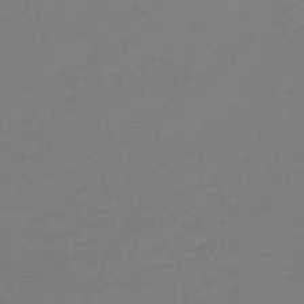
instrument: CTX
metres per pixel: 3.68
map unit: lHb
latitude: -41.4832
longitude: 52.8030
